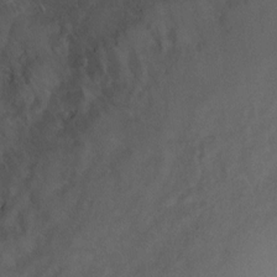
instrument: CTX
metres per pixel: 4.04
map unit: Nhu
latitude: 4.3845
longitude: -24.9702
